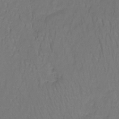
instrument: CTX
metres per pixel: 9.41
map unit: lHb
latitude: -38.0094
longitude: 61.1620
